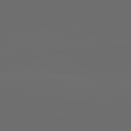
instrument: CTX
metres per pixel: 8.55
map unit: lApd
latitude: 83.8583
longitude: -129.1970
